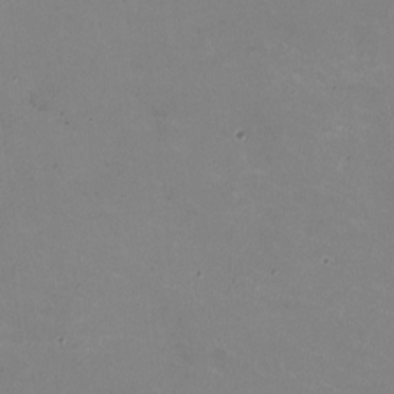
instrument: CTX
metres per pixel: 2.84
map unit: HNhu
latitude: -1.8801
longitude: -2.8380
